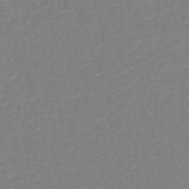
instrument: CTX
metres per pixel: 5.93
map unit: HNb
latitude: -49.3510
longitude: -44.0822
